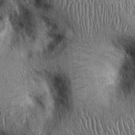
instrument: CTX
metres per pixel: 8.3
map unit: Ht
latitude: -0.0472
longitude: -13.2915
